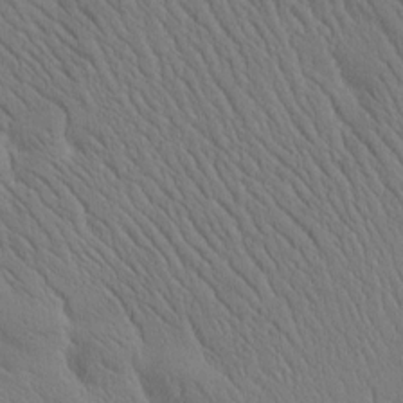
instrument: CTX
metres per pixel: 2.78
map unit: Htu
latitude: -1.1620
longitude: 172.2550
